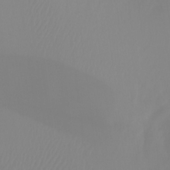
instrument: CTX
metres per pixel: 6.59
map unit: Ht
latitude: -14.5385
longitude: -50.5167
